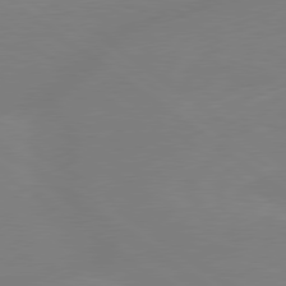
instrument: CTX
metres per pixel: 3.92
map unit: Hpe
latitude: 79.0648
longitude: -148.9892
